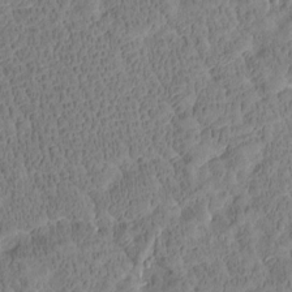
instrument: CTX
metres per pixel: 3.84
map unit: Htu
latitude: -3.7477
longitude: 175.2753
